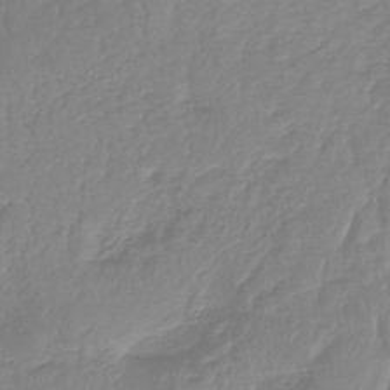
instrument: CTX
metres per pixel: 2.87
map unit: lHb
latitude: -41.3509
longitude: 64.8786
